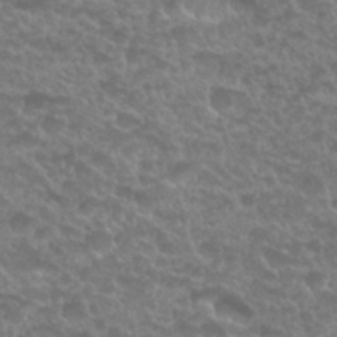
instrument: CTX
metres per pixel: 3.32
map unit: Nhu
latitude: 27.4615
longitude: -52.4412
